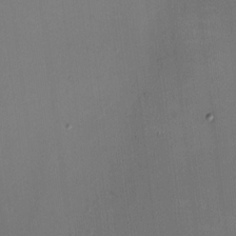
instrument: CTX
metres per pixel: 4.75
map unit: HNhu
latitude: 0.0444
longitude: -4.8380
